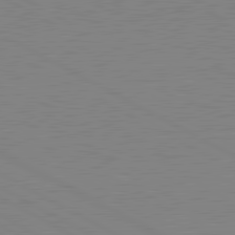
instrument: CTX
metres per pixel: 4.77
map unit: lApd
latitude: 80.9514
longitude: 151.5966
